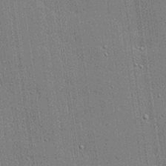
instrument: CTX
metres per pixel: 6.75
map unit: lHvf
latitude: 21.0459
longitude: 142.8030
